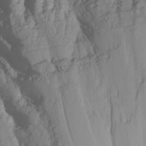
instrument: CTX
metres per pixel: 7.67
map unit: Nhu
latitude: -4.2361
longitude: -85.8206
